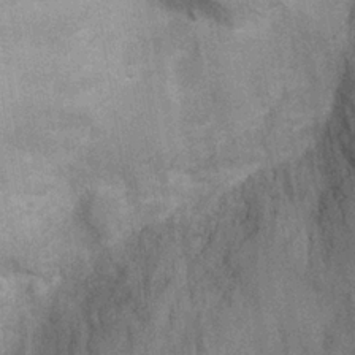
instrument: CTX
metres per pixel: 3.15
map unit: Ht
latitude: -2.9541
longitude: -15.6316
